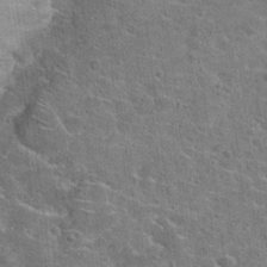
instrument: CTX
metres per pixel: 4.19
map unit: Hto
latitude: 23.2915
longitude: -44.5546
